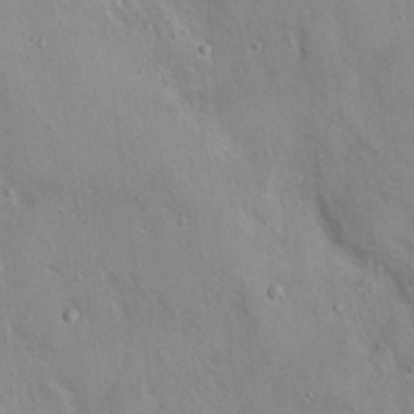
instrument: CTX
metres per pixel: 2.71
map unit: Nhu
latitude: 11.8395
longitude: -26.9136
